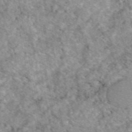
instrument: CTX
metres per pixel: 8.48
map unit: eAb
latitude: 49.1403
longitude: 110.5006
